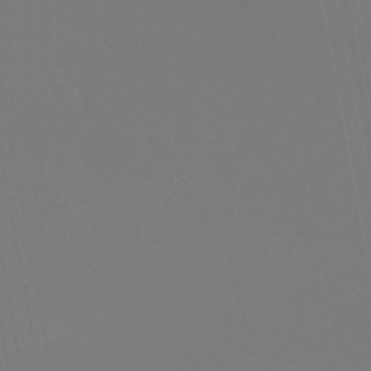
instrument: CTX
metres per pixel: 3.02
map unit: lHb
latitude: -47.1053
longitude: 74.4629
